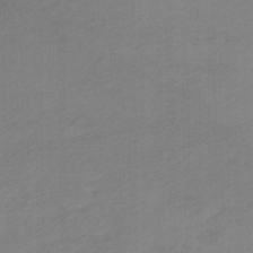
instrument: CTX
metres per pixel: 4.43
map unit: HNhu
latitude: -47.0486
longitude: 89.4265
